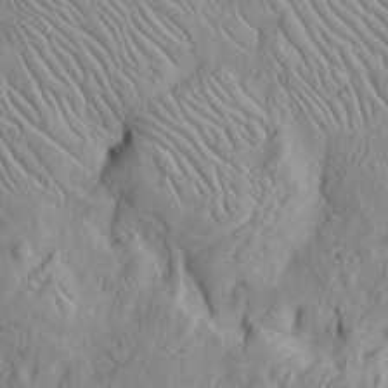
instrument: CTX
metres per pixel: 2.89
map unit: Htu
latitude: -5.6722
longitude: 152.3117
